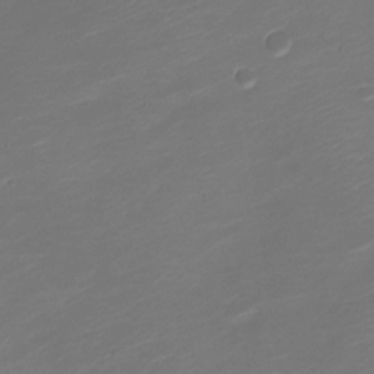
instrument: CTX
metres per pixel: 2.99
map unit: Nve
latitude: -21.1998
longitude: 105.6722
